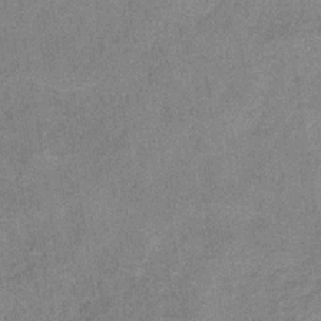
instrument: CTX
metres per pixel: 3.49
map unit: HNb
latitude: -34.1228
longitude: 54.1795
